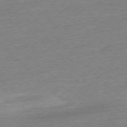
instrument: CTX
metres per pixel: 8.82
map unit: Ap
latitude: -77.0864
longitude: -97.3482
